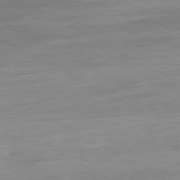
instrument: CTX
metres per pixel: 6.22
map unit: Ap
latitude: -80.3873
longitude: -102.0633
